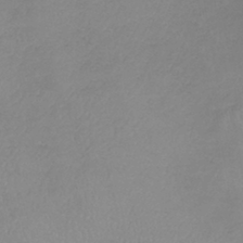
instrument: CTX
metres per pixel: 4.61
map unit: lHb
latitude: -41.1809
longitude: 74.3496
